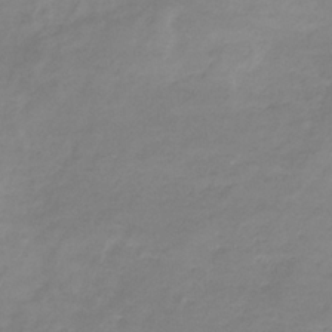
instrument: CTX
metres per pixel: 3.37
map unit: eHb
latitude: -33.4455
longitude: 71.3132
